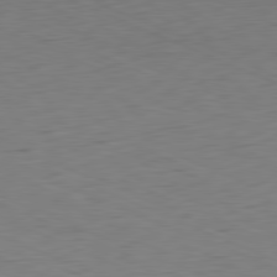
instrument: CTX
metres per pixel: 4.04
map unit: Ap
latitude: -81.6344
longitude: -59.6127
